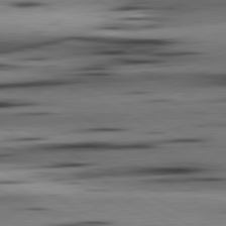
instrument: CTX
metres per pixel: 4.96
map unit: lApd
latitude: 80.4790
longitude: 159.4265
